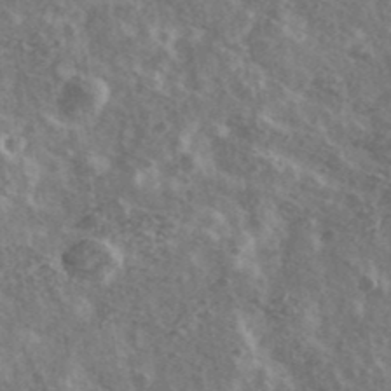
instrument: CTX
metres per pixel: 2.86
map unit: Ave
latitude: 40.1199
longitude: -110.3656
